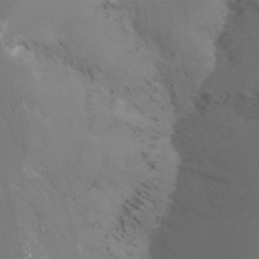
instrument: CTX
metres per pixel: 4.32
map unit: Nhu
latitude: -14.4440
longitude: -54.5546
